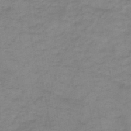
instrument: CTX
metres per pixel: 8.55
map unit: HNb
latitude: -46.5007
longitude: -38.6301
